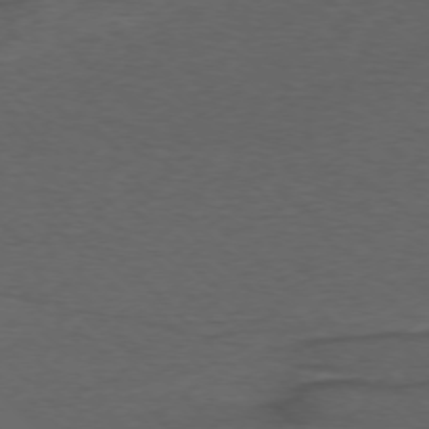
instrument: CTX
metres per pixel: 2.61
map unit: Ap
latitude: -75.7856
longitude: -78.5546
